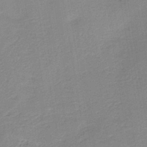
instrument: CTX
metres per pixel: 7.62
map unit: HNb
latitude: -40.6518
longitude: 50.5763
